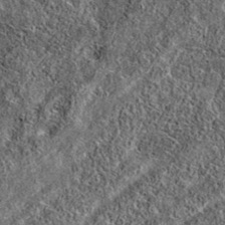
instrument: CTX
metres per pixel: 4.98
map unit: eAb
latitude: 36.7435
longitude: 108.5763
